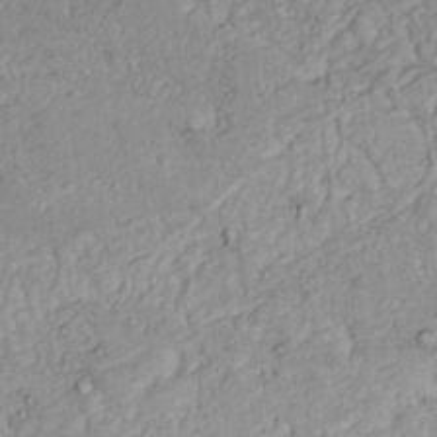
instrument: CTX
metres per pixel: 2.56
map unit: Nhu
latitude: 22.1200
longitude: -69.9717
